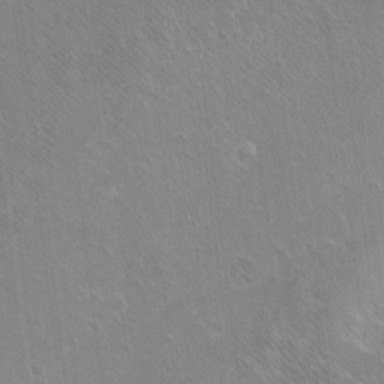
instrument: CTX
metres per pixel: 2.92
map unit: Ht
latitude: -6.7652
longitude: -36.7058
